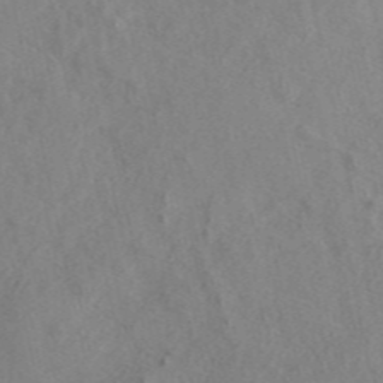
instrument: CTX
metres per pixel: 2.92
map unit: eAb
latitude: 47.2537
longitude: 112.9164
